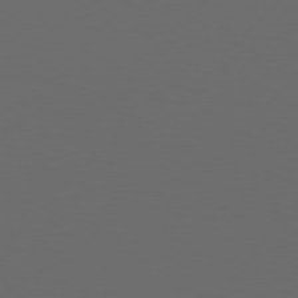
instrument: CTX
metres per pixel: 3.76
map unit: Hpe
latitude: 76.8002
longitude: -138.9136
